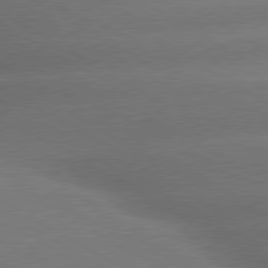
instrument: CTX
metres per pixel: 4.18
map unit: lApd
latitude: 79.8395
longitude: -155.9528
